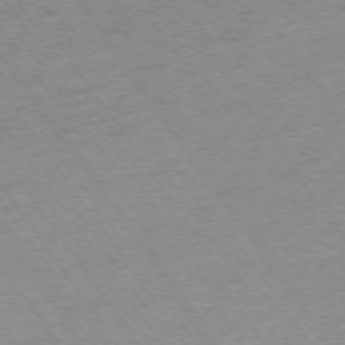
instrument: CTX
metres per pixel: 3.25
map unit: Ap
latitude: -74.7841
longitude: -84.3467
